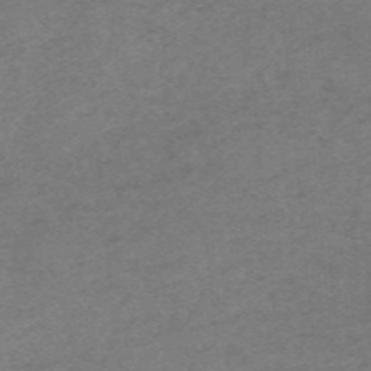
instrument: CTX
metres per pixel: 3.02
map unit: HNb
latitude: -55.3132
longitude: -46.0444
